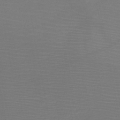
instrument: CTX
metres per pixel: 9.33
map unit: HNb
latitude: -49.1620
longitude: -44.3656
